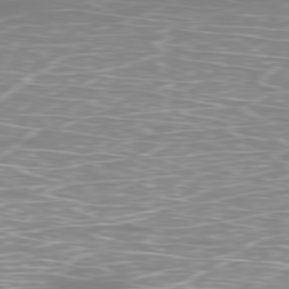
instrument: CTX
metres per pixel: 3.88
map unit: Ap
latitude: -79.7477
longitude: -61.0836
